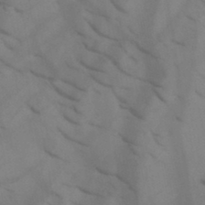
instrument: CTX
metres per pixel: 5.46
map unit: HNb
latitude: -44.7841
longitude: -41.1403
